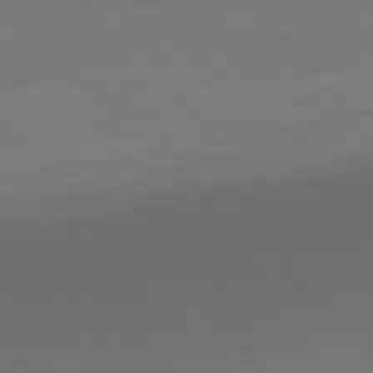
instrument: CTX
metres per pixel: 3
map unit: Ap
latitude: -74.7841
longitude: -68.7057
